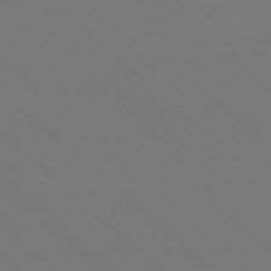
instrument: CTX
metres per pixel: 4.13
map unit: Ap
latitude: -78.4440
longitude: -90.8758
